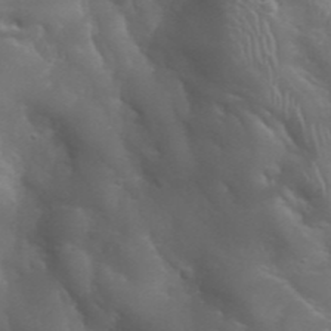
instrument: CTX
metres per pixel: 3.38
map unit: Nhu
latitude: 28.7624
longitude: -66.3845
